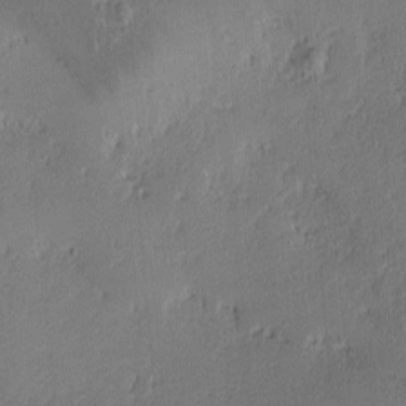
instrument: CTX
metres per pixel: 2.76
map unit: Ave
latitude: -7.8800
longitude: -121.7261
